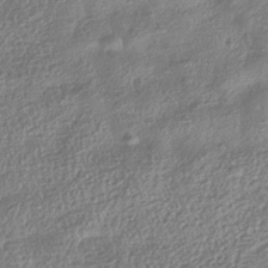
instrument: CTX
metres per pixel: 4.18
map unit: HNhu
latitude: -41.7477
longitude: 98.5951
